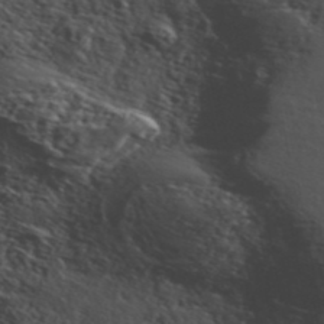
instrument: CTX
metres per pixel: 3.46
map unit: ANa
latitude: 43.3860
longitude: 46.5007
